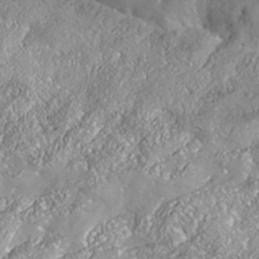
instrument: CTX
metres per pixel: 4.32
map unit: Nhe
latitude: -37.5966
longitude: 138.1417
